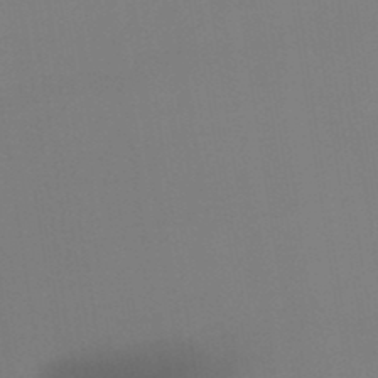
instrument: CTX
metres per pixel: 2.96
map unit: lHb
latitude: -48.8219
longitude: 67.4265
